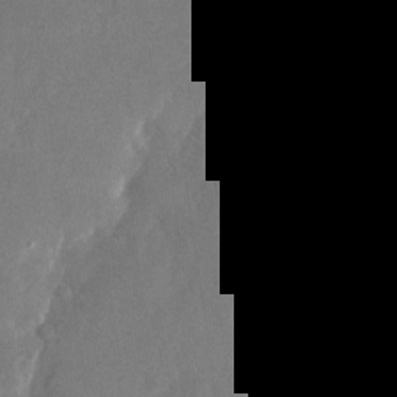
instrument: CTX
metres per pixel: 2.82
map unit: Nhu
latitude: -26.6518
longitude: -70.3845
